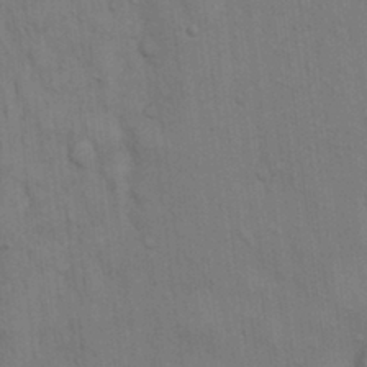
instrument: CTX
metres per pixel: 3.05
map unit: Hto
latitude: 14.2901
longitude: -57.6882
